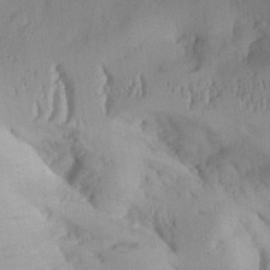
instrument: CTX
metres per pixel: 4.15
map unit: Aa
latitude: 26.9514
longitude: -129.7449
